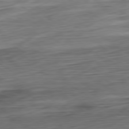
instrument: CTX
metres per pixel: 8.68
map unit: Ap
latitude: -80.5007
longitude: -69.1403
